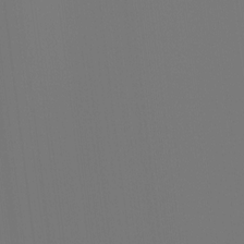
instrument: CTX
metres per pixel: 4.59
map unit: Hto
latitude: -7.9178
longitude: -51.2348
